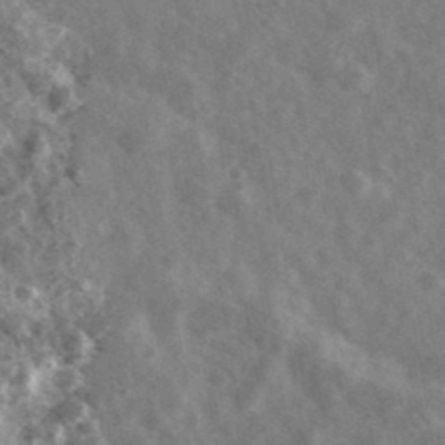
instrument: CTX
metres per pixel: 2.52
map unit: Ave
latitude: 38.5168
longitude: -107.5182
